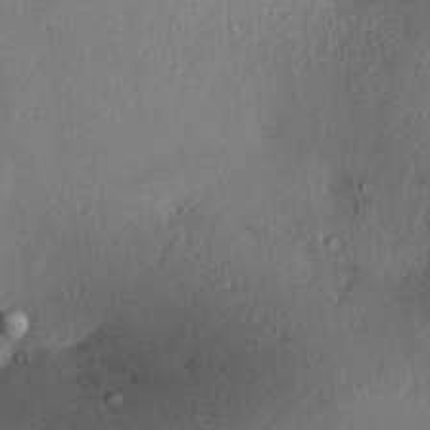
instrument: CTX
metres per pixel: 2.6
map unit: Aa
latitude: 28.0444
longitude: -136.8380
